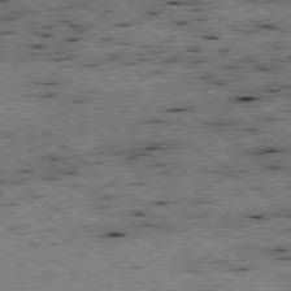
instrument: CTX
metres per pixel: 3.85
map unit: Ap
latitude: -78.8597
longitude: -51.1025
